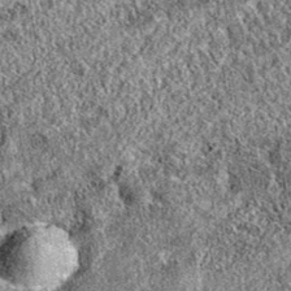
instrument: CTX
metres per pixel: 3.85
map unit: eAb
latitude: 36.4223
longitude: 110.4818
